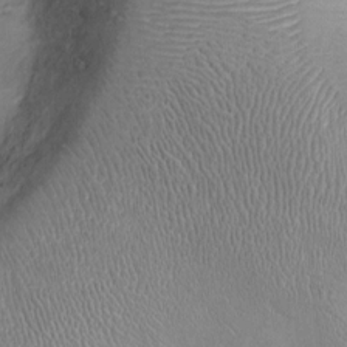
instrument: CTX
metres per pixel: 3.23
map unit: Ht
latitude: -2.3117
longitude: -15.1026
